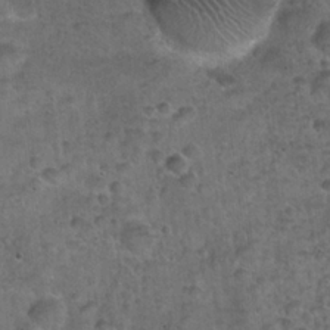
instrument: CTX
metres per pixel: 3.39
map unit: Hto
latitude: 22.5357
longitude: -53.0270
